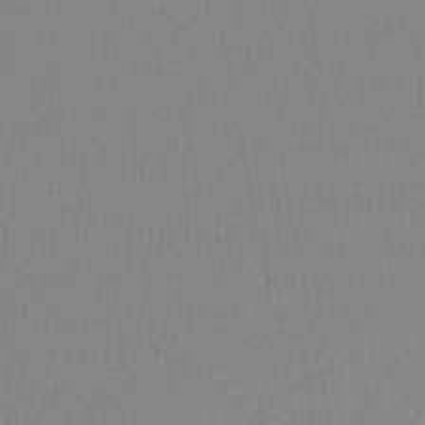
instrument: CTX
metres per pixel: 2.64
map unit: lHb
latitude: -44.8219
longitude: 55.9745
